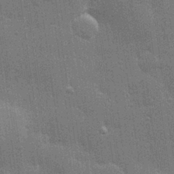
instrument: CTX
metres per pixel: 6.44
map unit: Hve
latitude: 28.4034
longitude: -92.9702
